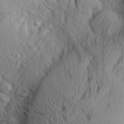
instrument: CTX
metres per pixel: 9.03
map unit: Aa
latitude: 25.6693
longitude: -146.6680
